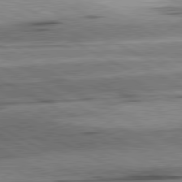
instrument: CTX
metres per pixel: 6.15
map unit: lApd
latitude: 80.7246
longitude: -157.7449
